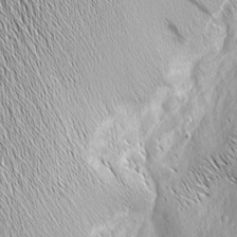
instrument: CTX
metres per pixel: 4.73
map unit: Nhu
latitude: -4.8030
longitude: -150.2144
